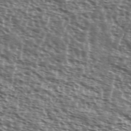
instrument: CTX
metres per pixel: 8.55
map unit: Ave
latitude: 38.4601
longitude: -111.7072
